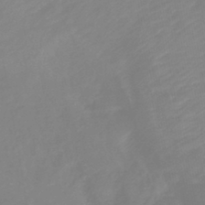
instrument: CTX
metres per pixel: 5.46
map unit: lHb
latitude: -41.8044
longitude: 77.8989
